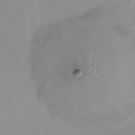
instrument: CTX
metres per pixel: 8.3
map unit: HNhu
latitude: 7.6127
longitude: 10.9542
